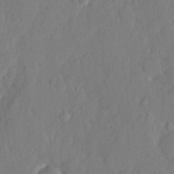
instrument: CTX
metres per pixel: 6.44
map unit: eHh
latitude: 3.3104
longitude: -77.6694
